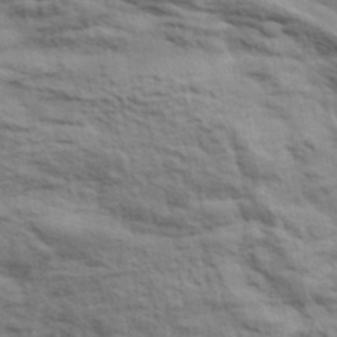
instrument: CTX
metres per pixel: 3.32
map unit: lHvf
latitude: 38.4790
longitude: -89.4049
